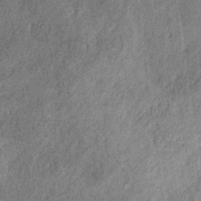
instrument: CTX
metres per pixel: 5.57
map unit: HNb
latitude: -32.1795
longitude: 59.7855
